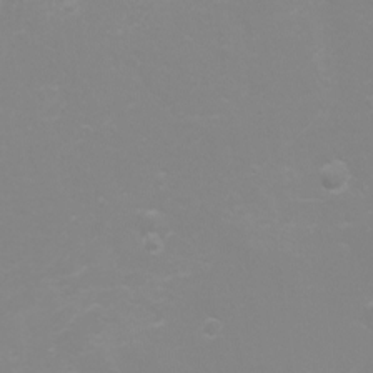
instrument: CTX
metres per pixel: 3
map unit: Nhu
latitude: -4.6140
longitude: -74.2900
